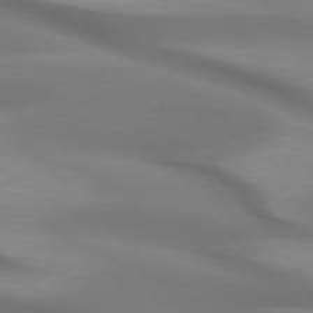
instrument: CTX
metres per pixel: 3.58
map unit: lApd
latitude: 73.9717
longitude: -50.0444
